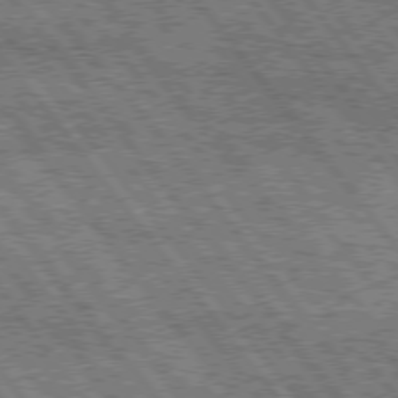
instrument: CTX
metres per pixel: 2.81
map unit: Hpe
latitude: 75.4804
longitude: -156.4034
